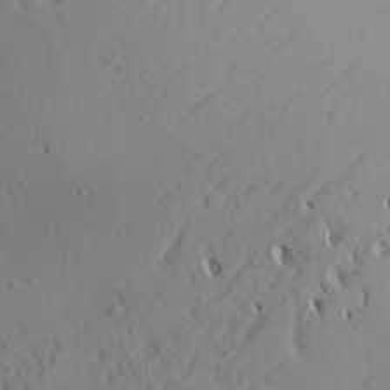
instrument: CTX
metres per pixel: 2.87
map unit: Aa
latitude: 24.7813
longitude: -144.4412
